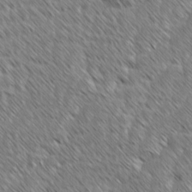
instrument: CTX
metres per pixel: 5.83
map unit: lAvf
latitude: -2.4062
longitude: -114.6112
